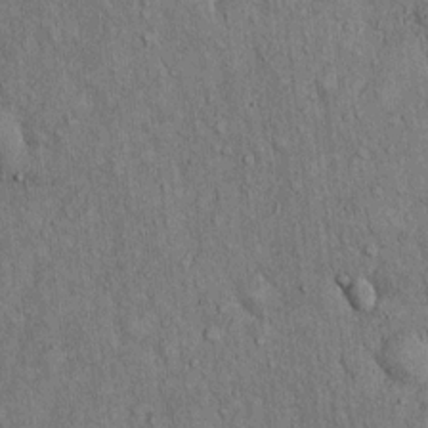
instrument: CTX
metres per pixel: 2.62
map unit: Hto
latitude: 13.3104
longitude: -58.6868
